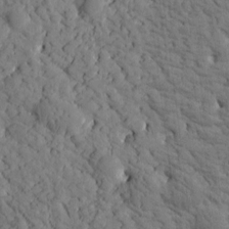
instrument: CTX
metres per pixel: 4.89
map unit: Htu
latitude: -2.5006
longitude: 174.1794
